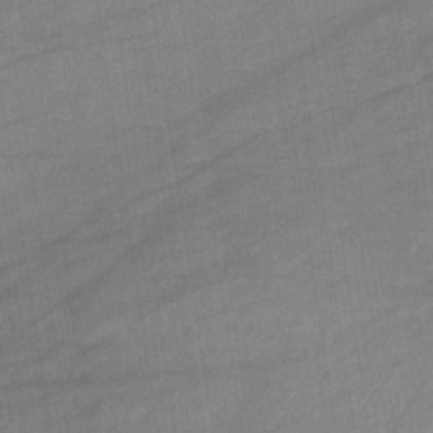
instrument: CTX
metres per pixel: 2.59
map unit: lHb
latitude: -33.9178
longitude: 71.6911
